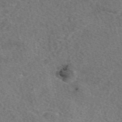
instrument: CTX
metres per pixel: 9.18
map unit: eAb
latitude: 49.3104
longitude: 112.1039
